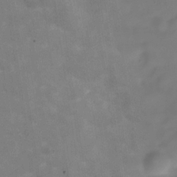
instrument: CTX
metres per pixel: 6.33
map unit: Hve
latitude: -30.7274
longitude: 93.8611
